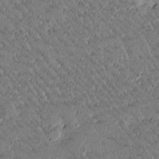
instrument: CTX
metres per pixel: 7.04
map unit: Htu
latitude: -2.1794
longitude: 176.3117
